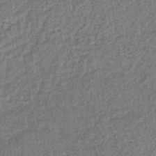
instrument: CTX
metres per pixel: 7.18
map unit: lHb
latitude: -38.5007
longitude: 62.3306
